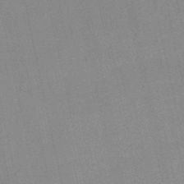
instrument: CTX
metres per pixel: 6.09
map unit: HNb
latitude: -51.8989
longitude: -50.8569
